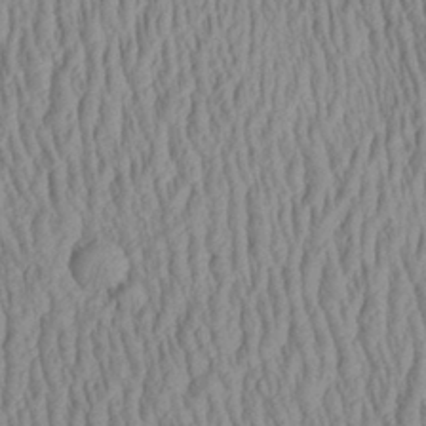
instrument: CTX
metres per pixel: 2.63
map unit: Aa
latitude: 29.6316
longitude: -138.1200
